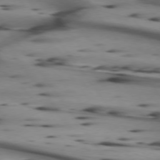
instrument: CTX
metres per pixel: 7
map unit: lApd
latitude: 74.7057
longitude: -65.0458
